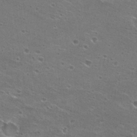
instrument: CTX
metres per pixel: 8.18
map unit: Hto
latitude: 22.6868
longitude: -41.6504
